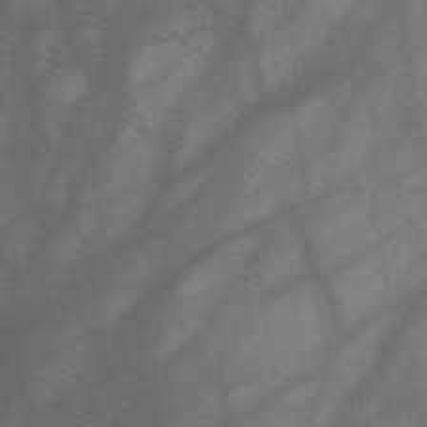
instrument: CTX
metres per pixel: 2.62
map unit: HNb
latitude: -45.4454
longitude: -41.1214
